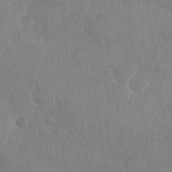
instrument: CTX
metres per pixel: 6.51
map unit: Nhe
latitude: -36.6707
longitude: -177.4993
